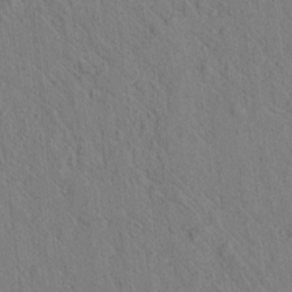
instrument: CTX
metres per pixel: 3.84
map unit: lAvf
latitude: 7.4993
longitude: 160.4818
